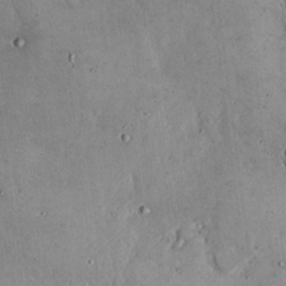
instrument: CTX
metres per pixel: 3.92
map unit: Hto
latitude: 16.0822
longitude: -59.8017
